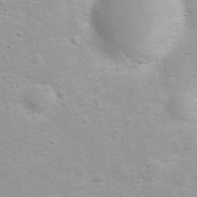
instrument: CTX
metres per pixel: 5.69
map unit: Nhu
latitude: 24.1766
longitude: -61.7071
